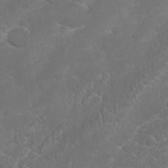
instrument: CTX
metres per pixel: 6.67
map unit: Nhu
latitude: 27.1592
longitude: -61.1403
